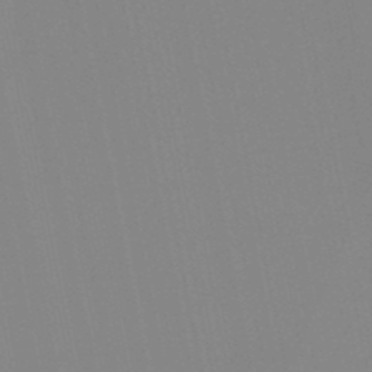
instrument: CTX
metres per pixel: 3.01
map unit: lHb
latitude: -49.4644
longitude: 70.3306
